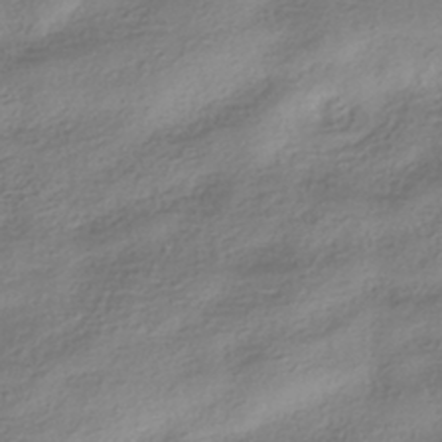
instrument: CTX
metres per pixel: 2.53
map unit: HNhu
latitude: -40.3684
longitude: 97.8611
